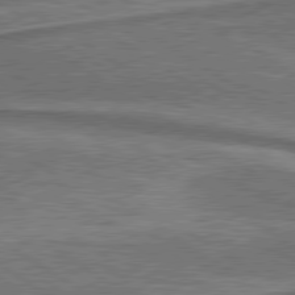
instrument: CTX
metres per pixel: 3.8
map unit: lApd
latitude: 79.9717
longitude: 173.0486
